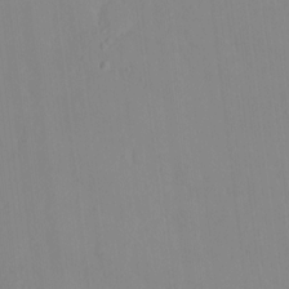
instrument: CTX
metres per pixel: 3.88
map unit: HNhu
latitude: 5.1214
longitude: 1.6533
